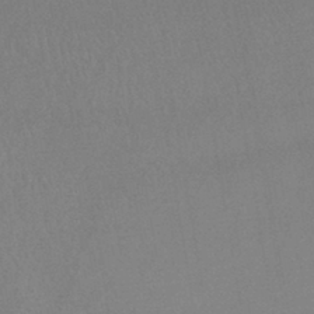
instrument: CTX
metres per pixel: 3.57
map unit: lHb
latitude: -41.4832
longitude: 73.3320
